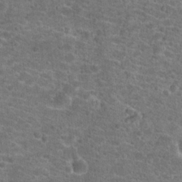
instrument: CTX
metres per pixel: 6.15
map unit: Hto
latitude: 19.9717
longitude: -43.0081
